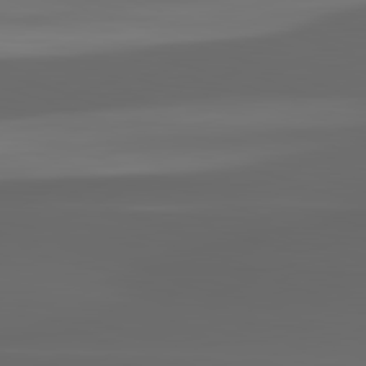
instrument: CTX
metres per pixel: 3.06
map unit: lApd
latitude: 82.8380
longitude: -135.9150
